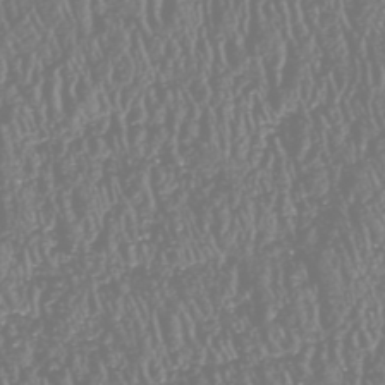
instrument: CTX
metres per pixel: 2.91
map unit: HNhu
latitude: -47.4454
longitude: 29.0298
